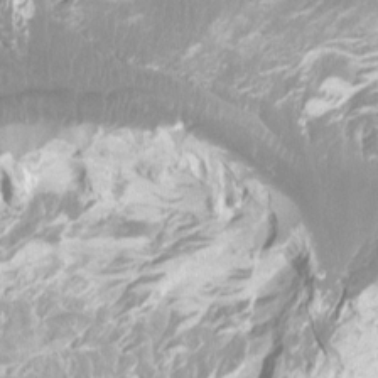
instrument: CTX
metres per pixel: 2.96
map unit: Ht
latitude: -15.2943
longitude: -44.2333
